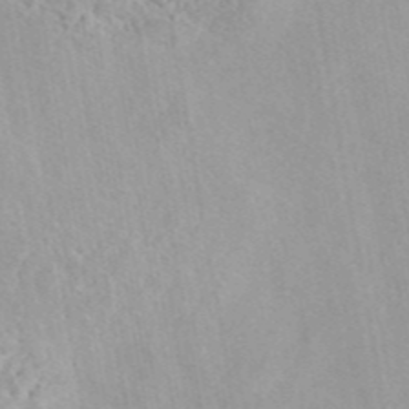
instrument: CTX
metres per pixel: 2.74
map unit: eAb
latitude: 44.0255
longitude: 115.6911
